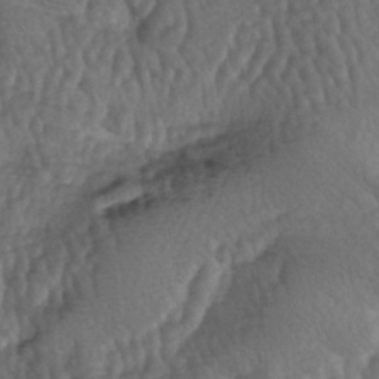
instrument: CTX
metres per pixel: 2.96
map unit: lAa
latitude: -5.8044
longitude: -126.6680
